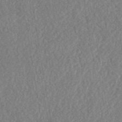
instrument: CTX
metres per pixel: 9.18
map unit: eHh
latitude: -42.7652
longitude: 117.8422
